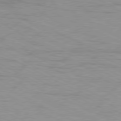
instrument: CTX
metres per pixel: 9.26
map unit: Ap
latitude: -78.6896
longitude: -73.1593
